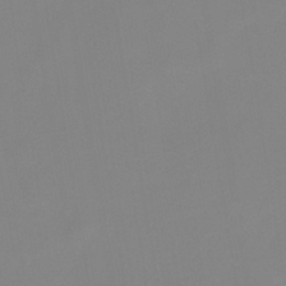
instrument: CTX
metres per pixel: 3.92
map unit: eHb
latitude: -29.6344
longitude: 70.7463
